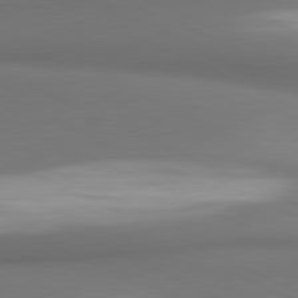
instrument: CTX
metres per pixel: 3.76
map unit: lApd
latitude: 81.4804
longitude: 172.3684
